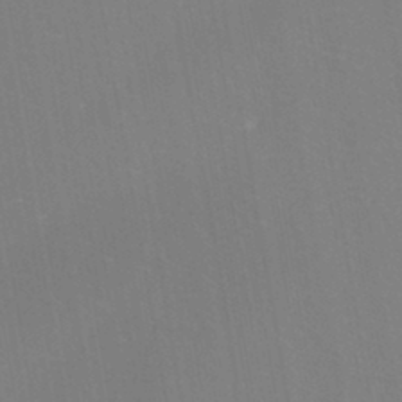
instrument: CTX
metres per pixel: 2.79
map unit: eHh
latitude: -43.2375
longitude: -31.9339
